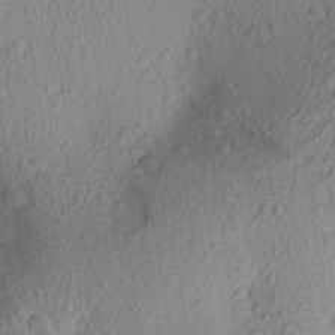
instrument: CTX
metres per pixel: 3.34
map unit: Aa
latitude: 25.6693
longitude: -145.2537
